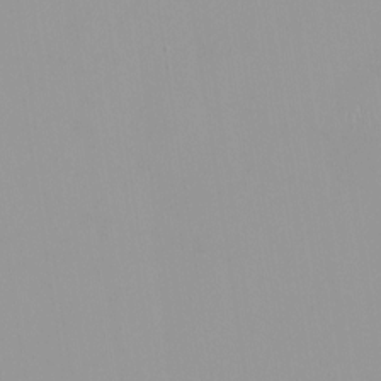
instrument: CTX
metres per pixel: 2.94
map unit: HNhu
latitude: -0.0472
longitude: -6.1389
